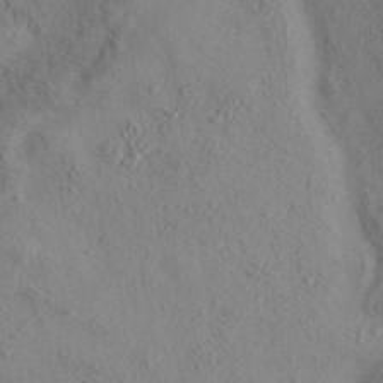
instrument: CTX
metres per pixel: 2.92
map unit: eAb
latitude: 35.2726
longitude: 109.8989
